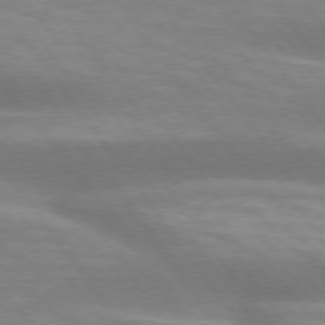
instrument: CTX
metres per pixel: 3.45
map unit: lApd
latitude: 74.9325
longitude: -49.7072
